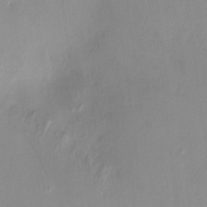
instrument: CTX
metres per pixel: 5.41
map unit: HNhu
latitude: 8.2523
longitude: -1.3292
